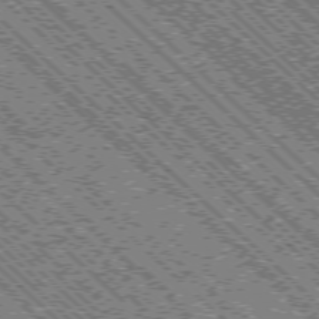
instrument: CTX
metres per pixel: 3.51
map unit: Ap
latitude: -76.0850
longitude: -96.4601
